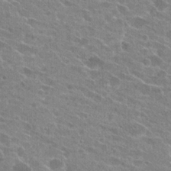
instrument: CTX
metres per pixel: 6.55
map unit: Hto
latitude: 24.4034
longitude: -43.5938
